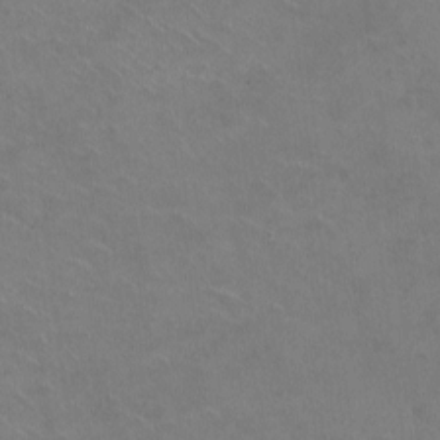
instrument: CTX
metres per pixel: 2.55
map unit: HNhu
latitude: -1.9556
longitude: -2.1200
